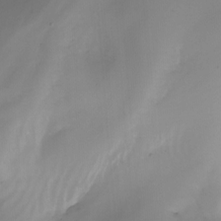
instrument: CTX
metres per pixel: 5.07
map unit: Ht
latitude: -12.3306
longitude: -49.7072
